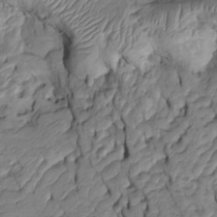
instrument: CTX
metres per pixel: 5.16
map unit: Htu
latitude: -6.5762
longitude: 154.6329
